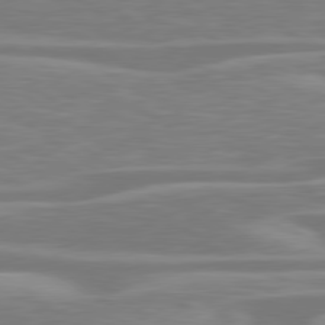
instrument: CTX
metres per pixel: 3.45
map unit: Hpe
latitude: 79.6316
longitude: -126.8569
